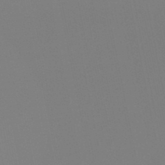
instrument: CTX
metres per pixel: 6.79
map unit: lHb
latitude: -49.5588
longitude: 70.2173
